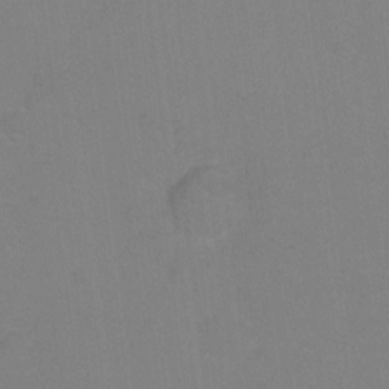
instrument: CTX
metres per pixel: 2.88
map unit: Ht
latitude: 1.1781
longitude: -33.5938
